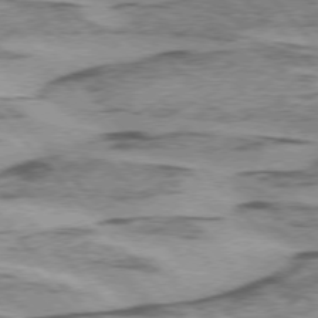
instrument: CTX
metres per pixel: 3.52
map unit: lApd
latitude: 75.1592
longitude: -78.0255
